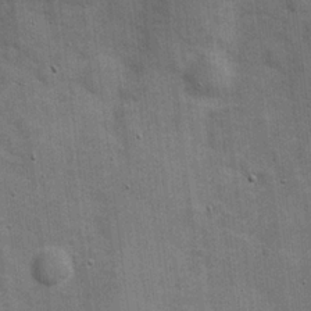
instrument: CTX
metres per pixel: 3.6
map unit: Hve
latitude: 18.7624
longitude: 151.8233
